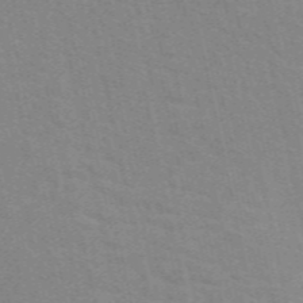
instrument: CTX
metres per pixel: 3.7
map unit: eAb
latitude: 50.6490
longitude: 111.2376
